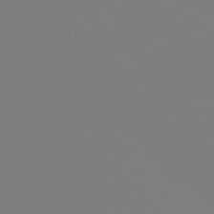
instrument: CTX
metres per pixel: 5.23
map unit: Hpe
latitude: 78.0444
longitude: -162.2712
